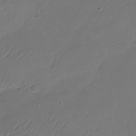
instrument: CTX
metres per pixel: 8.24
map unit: Nhu
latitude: -28.9353
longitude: -59.7828
